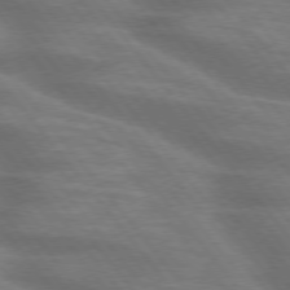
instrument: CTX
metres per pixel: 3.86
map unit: lApd
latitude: 75.2915
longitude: -57.9717
